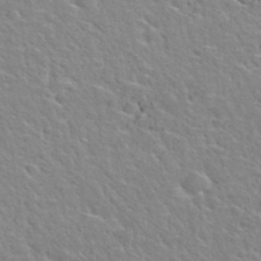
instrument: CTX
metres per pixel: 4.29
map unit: Hto
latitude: 34.3467
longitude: -50.1011
